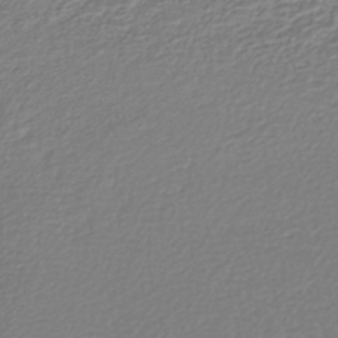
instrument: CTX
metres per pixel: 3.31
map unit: lHb
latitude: -43.3320
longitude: 72.2739
